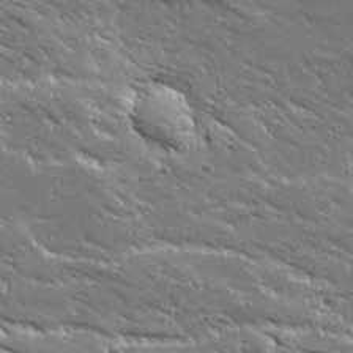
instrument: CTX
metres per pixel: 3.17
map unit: Ave
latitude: 19.4804
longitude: -137.0459
